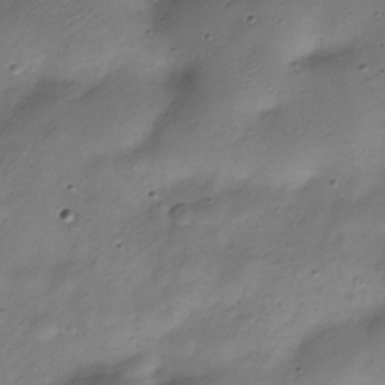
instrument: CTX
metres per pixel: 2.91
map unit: Nve
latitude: -23.4644
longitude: 106.3118
